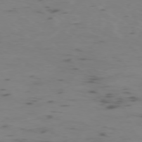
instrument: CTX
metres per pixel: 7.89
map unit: Ap
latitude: -76.0283
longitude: -66.5923
